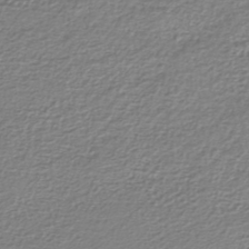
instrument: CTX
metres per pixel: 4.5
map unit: lHb
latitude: -42.2739
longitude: 69.8422
